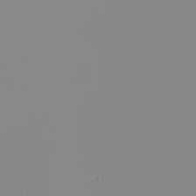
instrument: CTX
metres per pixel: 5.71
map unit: Nhu
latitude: -5.9178
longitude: -94.6680
